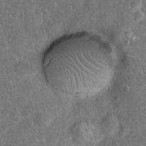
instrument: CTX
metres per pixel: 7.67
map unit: Hto
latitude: 18.4601
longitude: -42.7624
